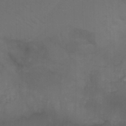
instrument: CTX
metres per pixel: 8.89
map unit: Nhu
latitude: -4.8597
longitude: -75.4238
